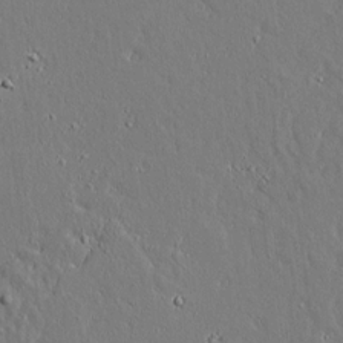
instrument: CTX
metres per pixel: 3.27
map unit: lAvf
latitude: 14.3468
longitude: -127.6505
